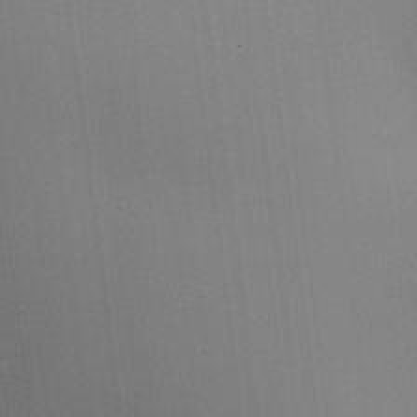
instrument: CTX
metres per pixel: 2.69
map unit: HNhu
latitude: 13.2537
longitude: 11.6722
